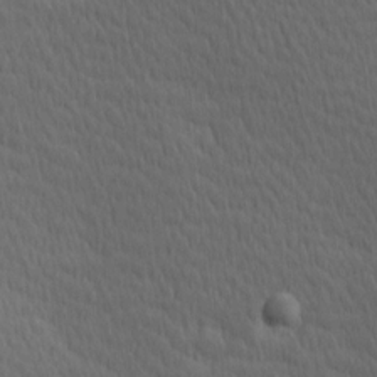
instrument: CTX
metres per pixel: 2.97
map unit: Hve
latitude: 12.2901
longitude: -90.5168
